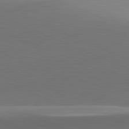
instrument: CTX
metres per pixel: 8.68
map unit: lApd
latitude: 81.9339
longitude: 143.2376
